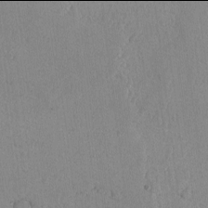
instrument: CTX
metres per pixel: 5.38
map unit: lAvf
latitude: -6.0094
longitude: -114.7246
